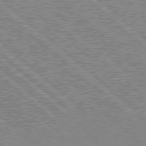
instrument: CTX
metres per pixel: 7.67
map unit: Hpe
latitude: 78.0255
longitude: -159.8394
